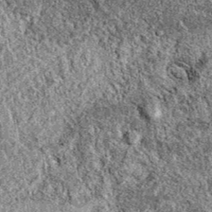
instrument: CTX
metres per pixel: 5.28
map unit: eAb
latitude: 37.8583
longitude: 110.8219
